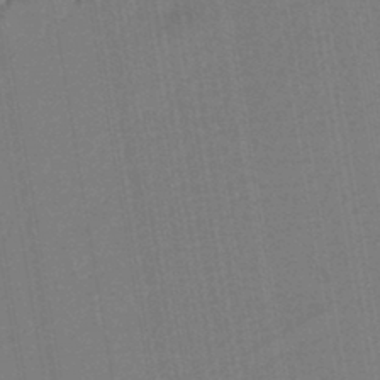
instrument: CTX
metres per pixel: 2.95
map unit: lHb
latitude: -43.6154
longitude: 78.5195
